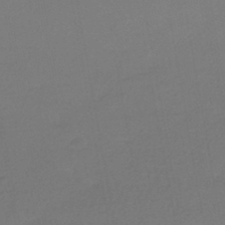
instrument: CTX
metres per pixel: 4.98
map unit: HNhu
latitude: -44.0850
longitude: 93.7855
